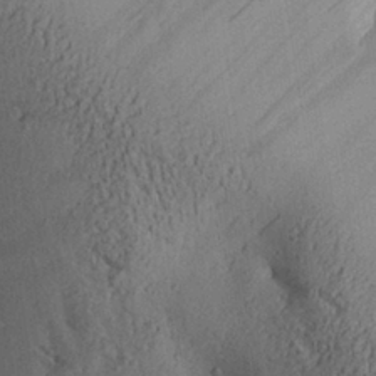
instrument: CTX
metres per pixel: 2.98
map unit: Aa
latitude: 27.8395
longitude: -133.2915
